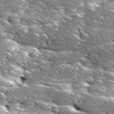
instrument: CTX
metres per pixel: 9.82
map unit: Ave
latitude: 18.3845
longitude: -137.0270
